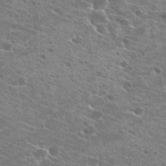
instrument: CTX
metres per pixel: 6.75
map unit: Hto
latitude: 22.8002
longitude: -41.0080
